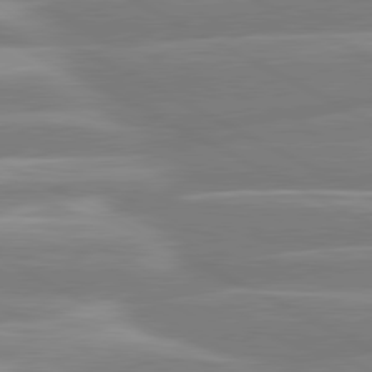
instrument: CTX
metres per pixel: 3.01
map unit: lApd
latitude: 80.6490
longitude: -134.4790
